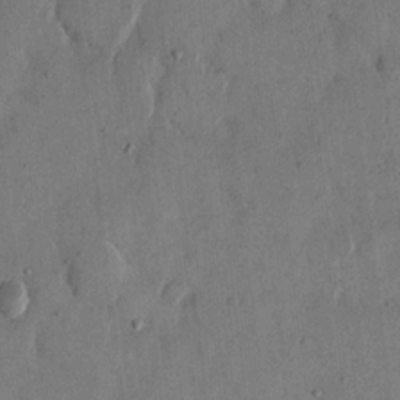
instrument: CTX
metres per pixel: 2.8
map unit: eHh
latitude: 14.2145
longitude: -68.2523
